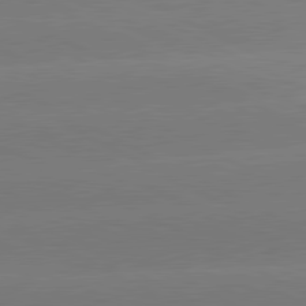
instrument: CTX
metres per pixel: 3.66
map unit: lApd
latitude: 80.9136
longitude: -151.1592
